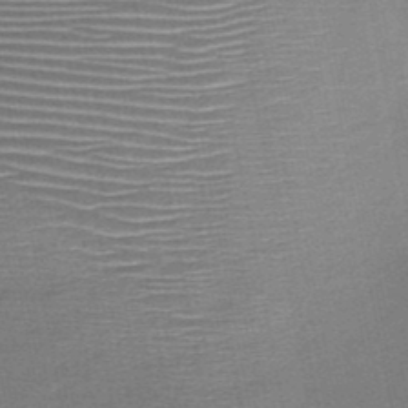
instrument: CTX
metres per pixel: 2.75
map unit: HNb
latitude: -48.1795
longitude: -42.2334
